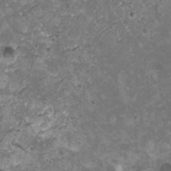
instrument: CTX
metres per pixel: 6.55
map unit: HNhu
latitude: -0.0094
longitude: 2.3873
